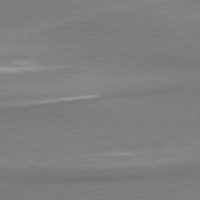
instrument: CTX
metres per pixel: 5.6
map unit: lApd
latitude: 80.5546
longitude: 166.8408
